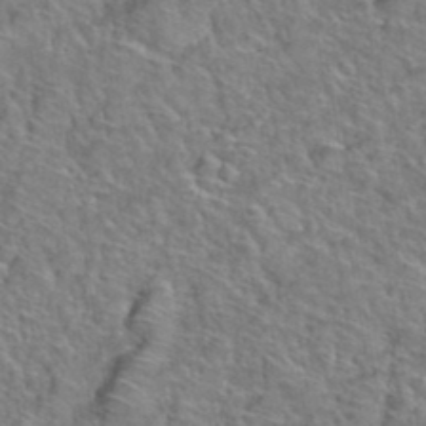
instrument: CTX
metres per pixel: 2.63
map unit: Hto
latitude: 38.7813
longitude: -44.7813
